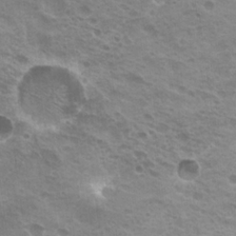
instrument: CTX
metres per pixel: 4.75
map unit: Hto
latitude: 20.2901
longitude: -31.8395
